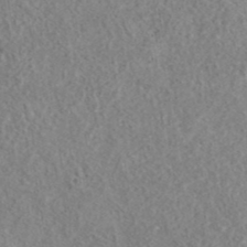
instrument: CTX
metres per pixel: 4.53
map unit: ANa
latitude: 40.7246
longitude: 17.8423
